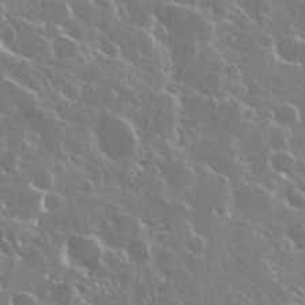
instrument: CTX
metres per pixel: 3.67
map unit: Nhu
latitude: 29.1214
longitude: -60.4790
